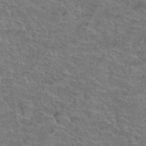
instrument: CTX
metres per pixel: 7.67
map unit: Hto
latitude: 38.0633
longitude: -43.8961
